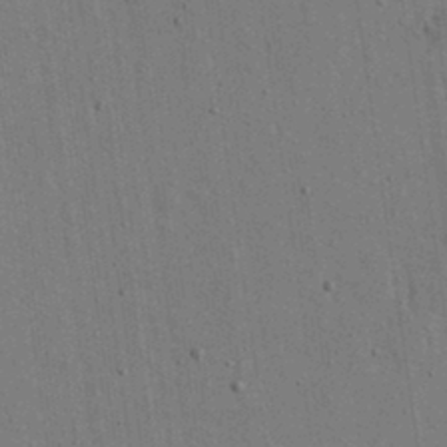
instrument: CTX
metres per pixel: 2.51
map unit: eHh
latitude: 15.8773
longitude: -68.7057
